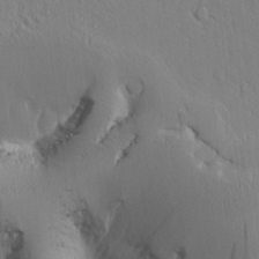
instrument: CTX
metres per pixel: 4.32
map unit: Htu
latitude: -0.3496
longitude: 171.1809
